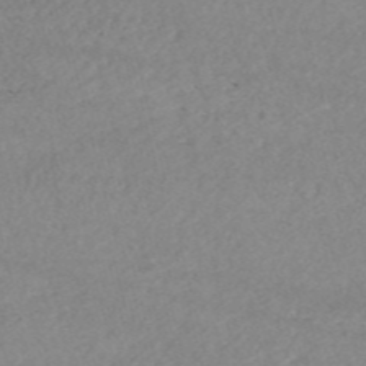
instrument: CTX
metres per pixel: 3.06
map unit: HNb
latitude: -54.1606
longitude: -35.8961
